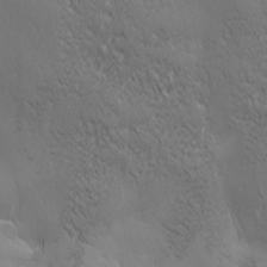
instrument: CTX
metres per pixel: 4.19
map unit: Ave
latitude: 2.1955
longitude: -113.0080
